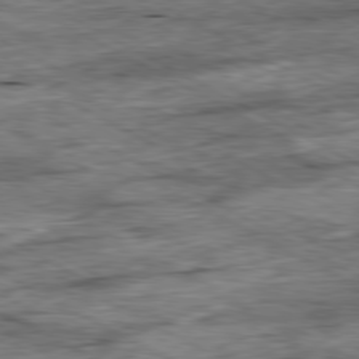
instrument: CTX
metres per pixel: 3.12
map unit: Ap
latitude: -80.7463
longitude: -89.2159
